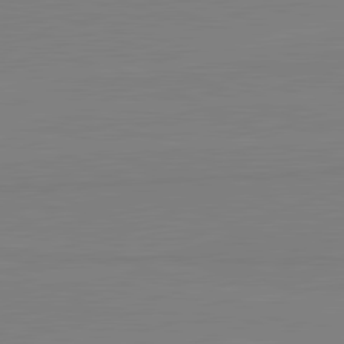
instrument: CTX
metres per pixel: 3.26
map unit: lApd
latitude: 81.8205
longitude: 165.6533
